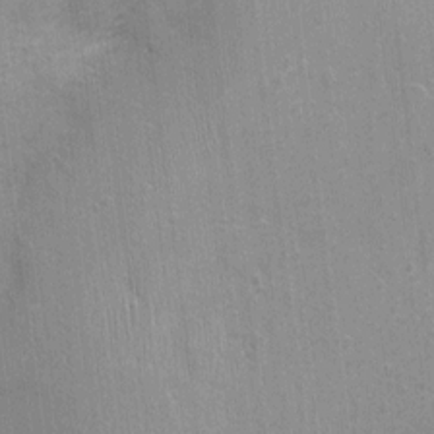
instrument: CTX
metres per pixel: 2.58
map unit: Nhu
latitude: 1.2914
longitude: -16.2711
